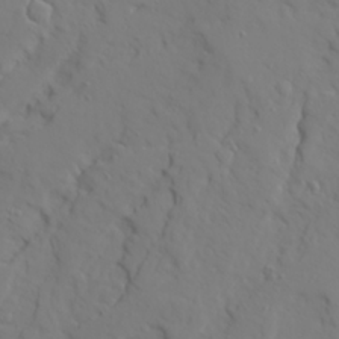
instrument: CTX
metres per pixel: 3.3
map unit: Ave
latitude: 23.4804
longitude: -132.9325
